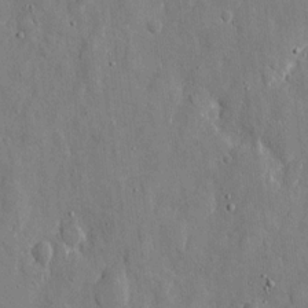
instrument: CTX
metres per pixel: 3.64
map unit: eHh
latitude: 8.7246
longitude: -69.5560
